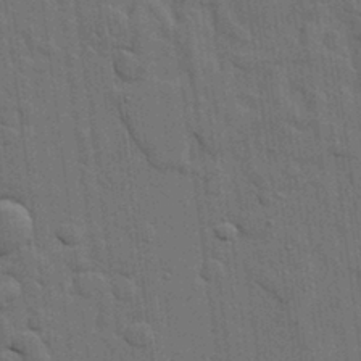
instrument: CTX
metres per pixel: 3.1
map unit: lHvf
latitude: 19.0647
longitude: -113.8394
